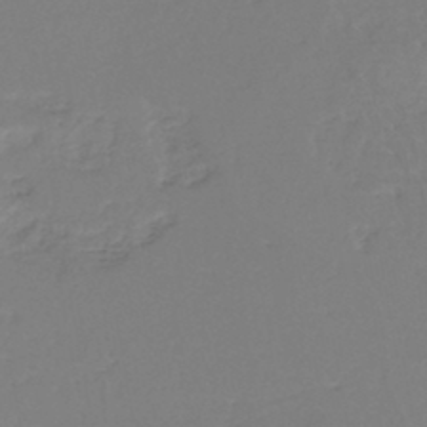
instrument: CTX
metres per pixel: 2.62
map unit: eHh
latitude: -45.3888
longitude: -29.3481
